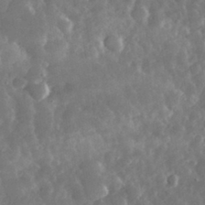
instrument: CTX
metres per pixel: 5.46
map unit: eHh
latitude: 32.0255
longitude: -69.6316
